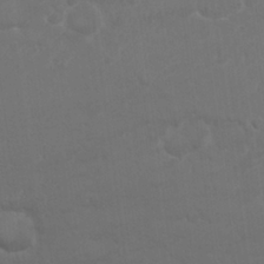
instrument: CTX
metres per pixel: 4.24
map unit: Nhu
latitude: 26.5357
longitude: -51.8961
